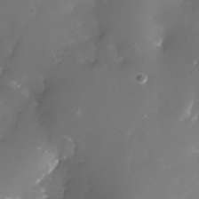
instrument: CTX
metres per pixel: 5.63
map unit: Nhe
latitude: -32.9164
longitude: -115.9339
